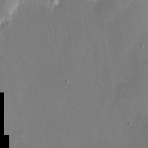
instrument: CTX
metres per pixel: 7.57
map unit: eHh
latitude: 10.0822
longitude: -69.4238
